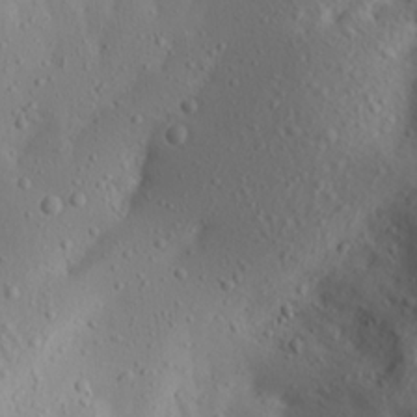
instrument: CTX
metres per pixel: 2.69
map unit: Aa
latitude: 18.7435
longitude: -144.1578
